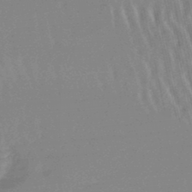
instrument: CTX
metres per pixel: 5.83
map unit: lHb
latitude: -46.7841
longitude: 76.2550
